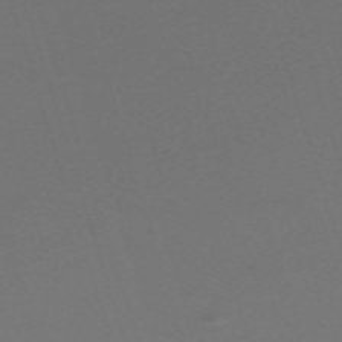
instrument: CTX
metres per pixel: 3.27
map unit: eHh
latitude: -63.2754
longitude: 52.9352
